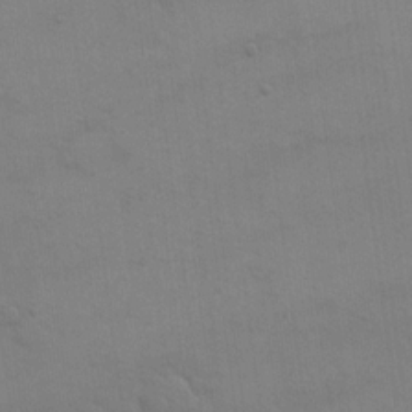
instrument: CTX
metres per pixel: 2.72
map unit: eHh
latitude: 17.2537
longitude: -66.7435
